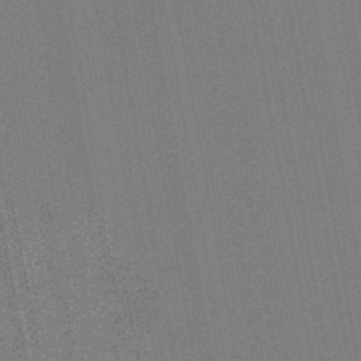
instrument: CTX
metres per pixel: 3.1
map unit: lHb
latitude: -48.9353
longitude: 73.3132
